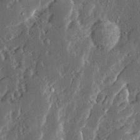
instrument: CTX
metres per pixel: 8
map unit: Ave
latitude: 14.3279
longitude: -137.2159
